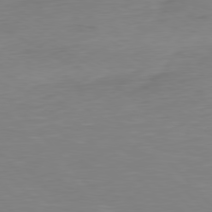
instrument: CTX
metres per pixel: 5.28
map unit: Ap
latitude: -79.5777
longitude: -56.6490
